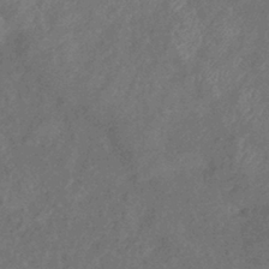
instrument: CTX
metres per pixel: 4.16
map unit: eHb
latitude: -39.4077
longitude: 77.2754
